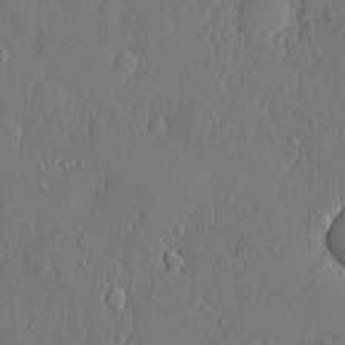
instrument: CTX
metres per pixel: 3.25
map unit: eHh
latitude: 5.1970
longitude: -75.1970
